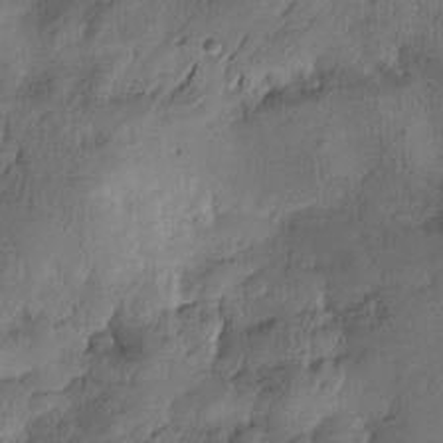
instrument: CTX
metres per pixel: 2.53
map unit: Htu
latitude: -2.4817
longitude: -176.4034
